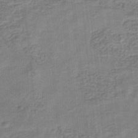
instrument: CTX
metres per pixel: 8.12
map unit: eHb
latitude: -34.7841
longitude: 79.4265
